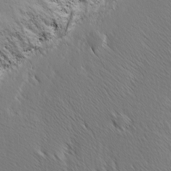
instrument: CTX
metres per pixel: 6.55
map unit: Ave
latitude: 8.8002
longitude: -105.8584
